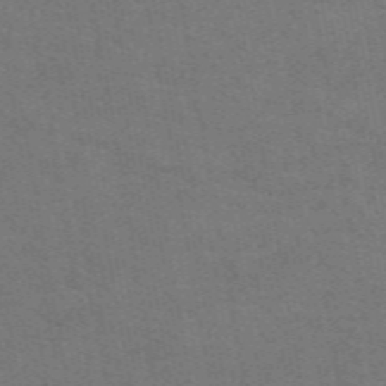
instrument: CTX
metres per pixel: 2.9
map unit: eAb
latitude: 50.7435
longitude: 105.5399
